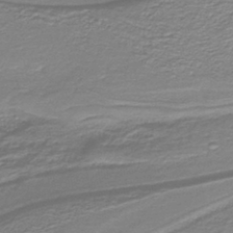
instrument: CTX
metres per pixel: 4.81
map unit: lHb
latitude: -40.2361
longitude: 54.8219
